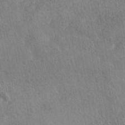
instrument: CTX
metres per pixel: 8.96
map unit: HNhu
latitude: -41.2754
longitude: 98.6518
